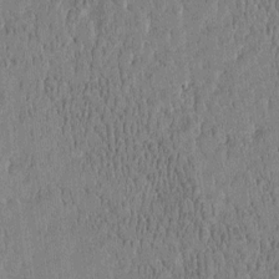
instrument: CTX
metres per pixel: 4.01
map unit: Htu
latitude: -4.7652
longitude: 175.2942
